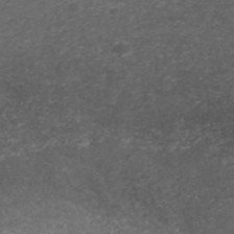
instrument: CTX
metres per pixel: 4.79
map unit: ANa
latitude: 41.8583
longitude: 27.0675
